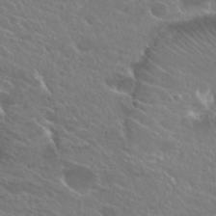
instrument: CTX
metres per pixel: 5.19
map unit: Hto
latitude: 25.1403
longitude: -38.2145
